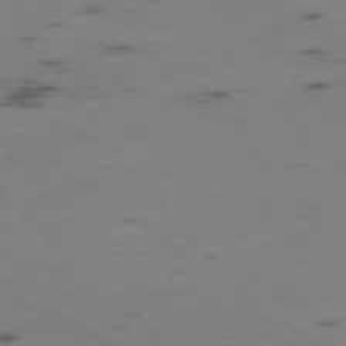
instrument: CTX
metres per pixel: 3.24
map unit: Ap
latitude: -76.1795
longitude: -67.2725
